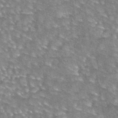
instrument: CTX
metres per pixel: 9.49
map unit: eAb
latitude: 44.3845
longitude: 104.4818
